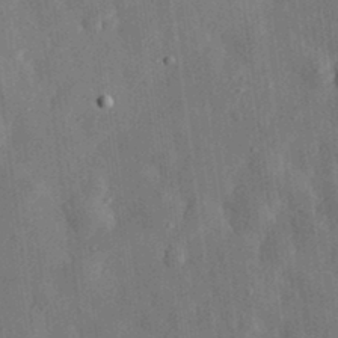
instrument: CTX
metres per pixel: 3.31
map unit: eHh
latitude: 31.2726
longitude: -77.0080
